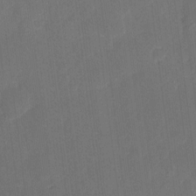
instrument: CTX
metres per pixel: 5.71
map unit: eHh
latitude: 4.8758
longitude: -67.6127
